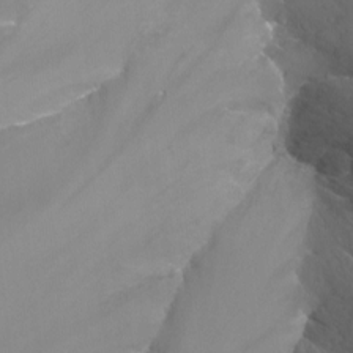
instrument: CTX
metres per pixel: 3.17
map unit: Nhu
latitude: -13.4643
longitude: -64.2334
